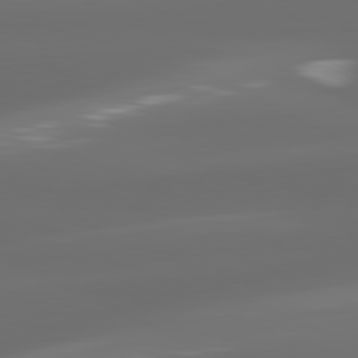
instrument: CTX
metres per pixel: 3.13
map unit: lApd
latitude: 81.1781
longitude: -136.3656
